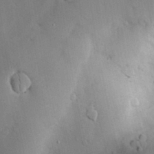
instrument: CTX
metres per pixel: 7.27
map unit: Nve
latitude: -7.9367
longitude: 174.9163
